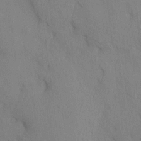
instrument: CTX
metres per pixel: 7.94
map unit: HNhu
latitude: 13.0270
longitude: 10.2173
